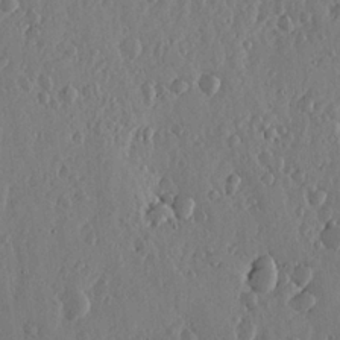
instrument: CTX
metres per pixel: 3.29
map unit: lHvf
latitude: 18.1955
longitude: -114.5734
